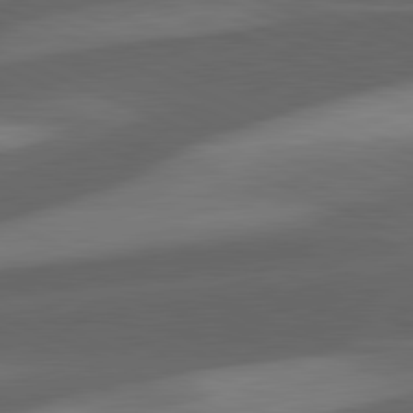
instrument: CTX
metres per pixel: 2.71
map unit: lApd
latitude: 81.8205
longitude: 126.1416
